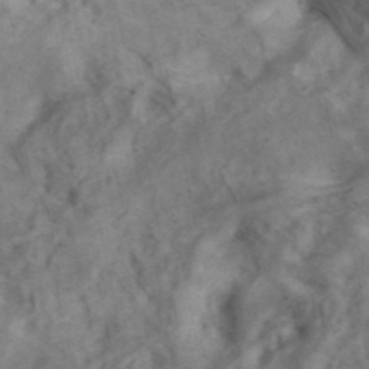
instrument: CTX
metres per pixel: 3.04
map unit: ANa
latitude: 41.4615
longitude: 15.1242
